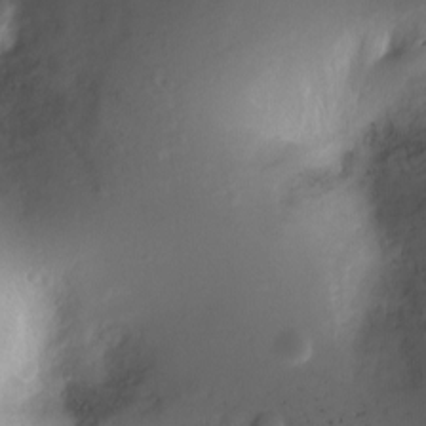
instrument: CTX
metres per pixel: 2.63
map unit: Ht
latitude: -3.4454
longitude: -28.9513
